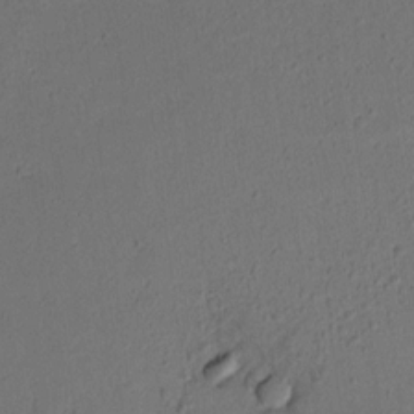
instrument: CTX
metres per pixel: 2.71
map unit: lAvf
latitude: 8.9892
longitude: 166.8597
